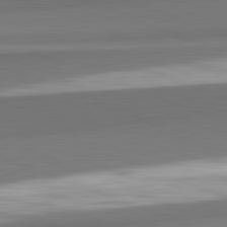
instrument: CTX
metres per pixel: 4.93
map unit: lApd
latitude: 82.3467
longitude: 153.0486
